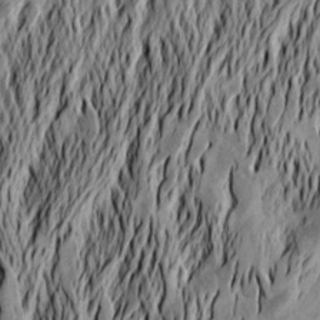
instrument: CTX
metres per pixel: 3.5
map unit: Aa
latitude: 19.4993
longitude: -145.8394
